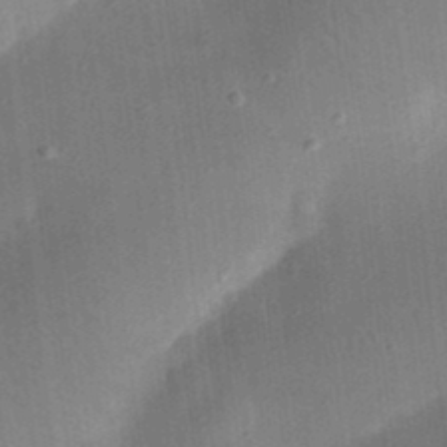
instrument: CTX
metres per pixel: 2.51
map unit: eHh
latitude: 24.9702
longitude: -70.8569
